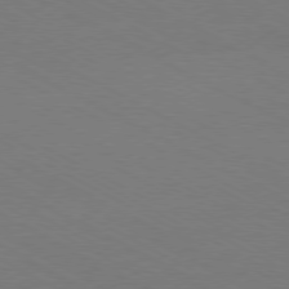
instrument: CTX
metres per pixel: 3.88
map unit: Ap
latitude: -79.9745
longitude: -82.5734
